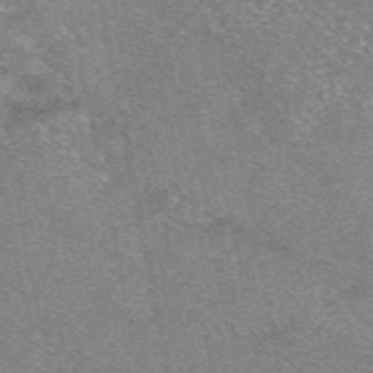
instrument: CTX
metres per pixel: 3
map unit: eAb
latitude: 47.7261
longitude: 102.9731
